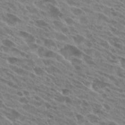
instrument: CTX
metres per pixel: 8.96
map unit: Hto
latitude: 25.7638
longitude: -40.5545
